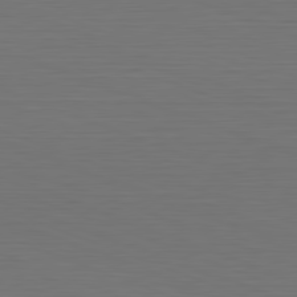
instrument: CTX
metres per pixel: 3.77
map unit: Hpe
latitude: -82.2739
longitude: 7.1809
